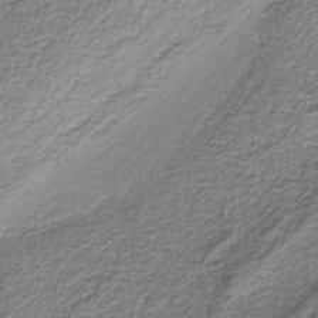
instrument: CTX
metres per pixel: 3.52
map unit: eAb
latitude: -38.4629
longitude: 52.8974
